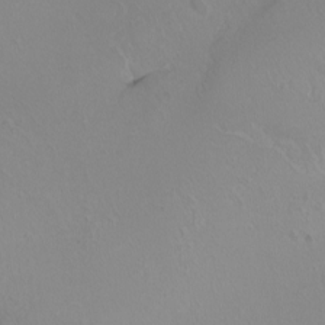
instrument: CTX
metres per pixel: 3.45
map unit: Nhu
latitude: -6.9919
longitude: -94.5735
